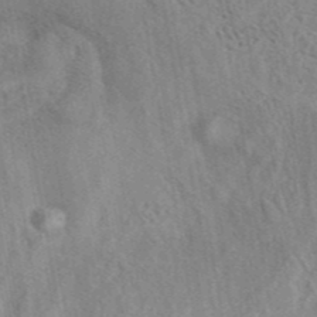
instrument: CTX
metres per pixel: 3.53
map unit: eAb
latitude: 42.4223
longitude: 109.6155
